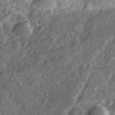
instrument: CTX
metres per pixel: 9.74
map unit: Ave
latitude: 12.1011
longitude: -103.2348
